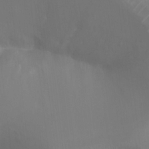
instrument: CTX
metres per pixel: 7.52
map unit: Ht
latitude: -10.5574
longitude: -28.0444
